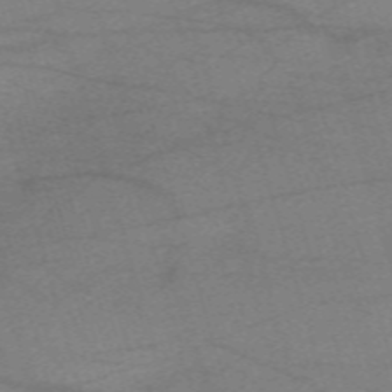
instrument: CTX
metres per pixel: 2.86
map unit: eHh
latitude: -61.3321
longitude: 54.3873
